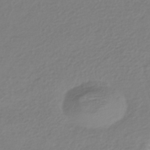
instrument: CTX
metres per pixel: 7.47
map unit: HNhu
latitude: -42.8408
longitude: 97.0487
